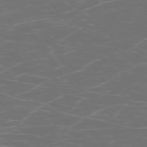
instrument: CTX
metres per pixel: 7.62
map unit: Ap
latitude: -74.6141
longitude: -75.9717
